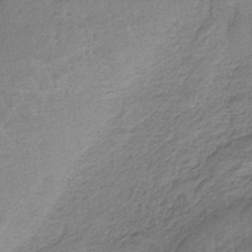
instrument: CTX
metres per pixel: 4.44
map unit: HNb
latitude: -35.0108
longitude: 58.8596
